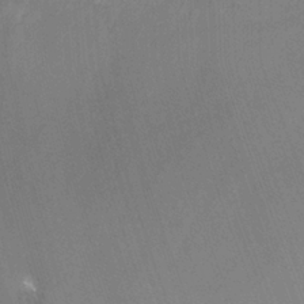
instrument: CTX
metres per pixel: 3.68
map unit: Nhu
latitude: -12.8219
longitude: -66.3467
